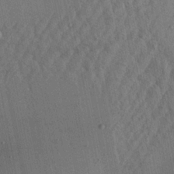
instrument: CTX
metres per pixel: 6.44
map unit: Aa
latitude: 22.3089
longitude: -143.1214
